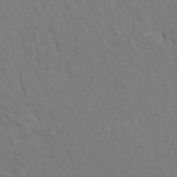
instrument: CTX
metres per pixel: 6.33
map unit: HNhu
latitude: 7.1781
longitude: -4.2900
